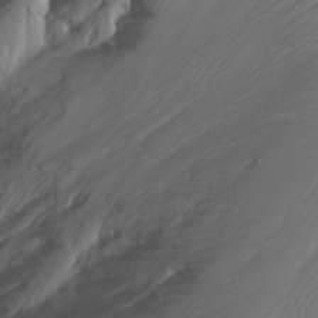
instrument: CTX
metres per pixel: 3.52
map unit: Nhu
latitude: -7.4832
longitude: -70.7246
